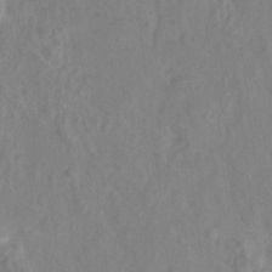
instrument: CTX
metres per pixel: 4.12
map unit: Hto
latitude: 6.3845
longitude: -31.8206
